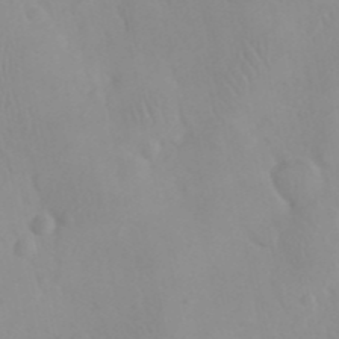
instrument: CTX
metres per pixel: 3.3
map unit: eHh
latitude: 24.8191
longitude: -66.5545
